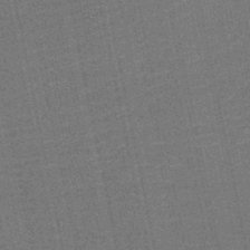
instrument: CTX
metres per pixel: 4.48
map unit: HNb
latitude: -48.8408
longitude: 59.8422
